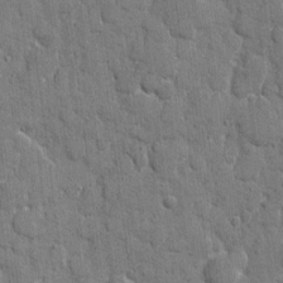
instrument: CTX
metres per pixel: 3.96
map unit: eHh
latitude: 8.6113
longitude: -67.5371
